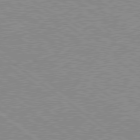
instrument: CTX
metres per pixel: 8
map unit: Hpe
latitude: 78.7247
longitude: -171.4048
